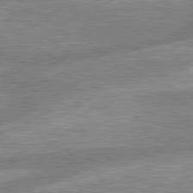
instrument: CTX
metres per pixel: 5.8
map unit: lApd
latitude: 80.1767
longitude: -164.5357
